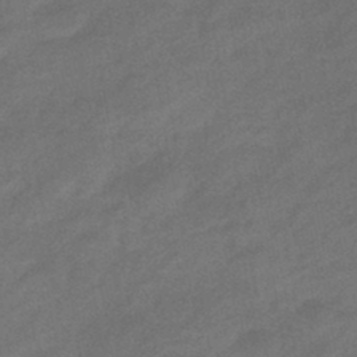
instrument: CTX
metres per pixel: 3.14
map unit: eHb
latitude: -43.5399
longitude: 86.1795
